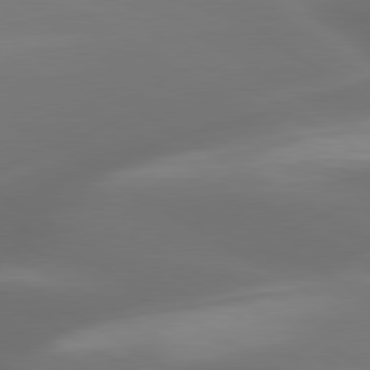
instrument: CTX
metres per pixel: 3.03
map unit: lApd
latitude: 79.9150
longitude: -119.6127
